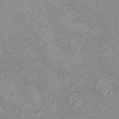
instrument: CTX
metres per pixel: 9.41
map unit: eHh
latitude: -7.2376
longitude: -77.2348
